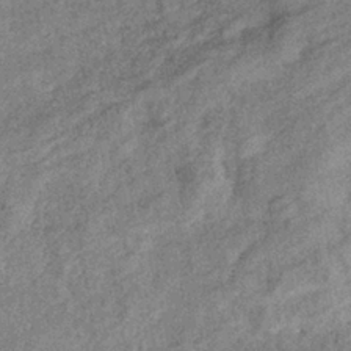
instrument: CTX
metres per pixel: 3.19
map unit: eHb
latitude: -38.0283
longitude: 77.3510
